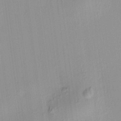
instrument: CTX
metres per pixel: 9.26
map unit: HNhu
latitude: 7.3104
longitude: 13.6344
